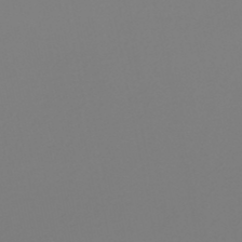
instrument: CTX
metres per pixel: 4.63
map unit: HNhu
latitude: -48.1606
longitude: 101.1242
